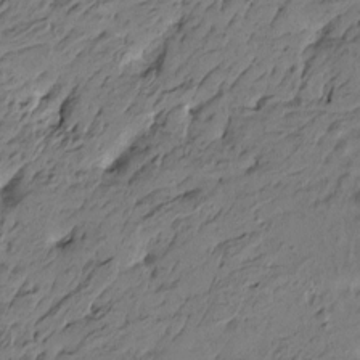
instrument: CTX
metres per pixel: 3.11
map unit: Htu
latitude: -5.0864
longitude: -178.2334
